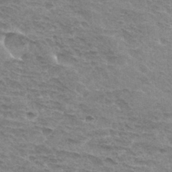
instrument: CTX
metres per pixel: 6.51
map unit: Hto
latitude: 33.3860
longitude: -45.0269
